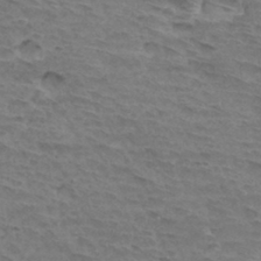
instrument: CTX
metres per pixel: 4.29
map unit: Hto
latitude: 32.8758
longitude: -45.4615
